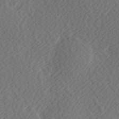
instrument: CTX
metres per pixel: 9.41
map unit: Hve
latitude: 13.6127
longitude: -91.4804
